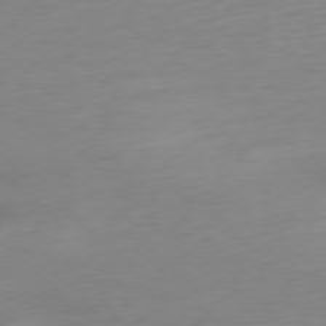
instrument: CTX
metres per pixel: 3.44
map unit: Ap
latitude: -77.5210
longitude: -67.8016
